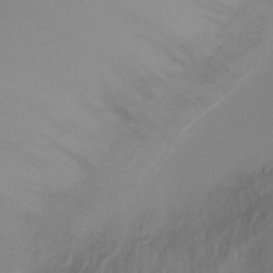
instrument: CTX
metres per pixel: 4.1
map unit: Ht
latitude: -6.1794
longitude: -25.9528
